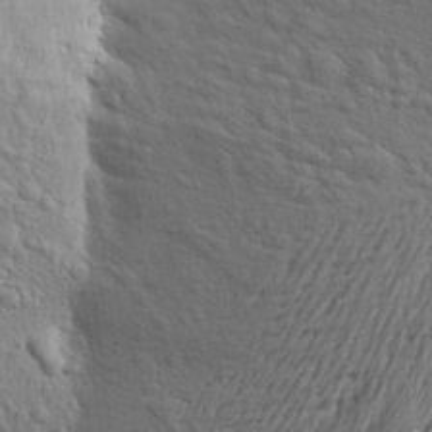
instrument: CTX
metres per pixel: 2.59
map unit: Aa
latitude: 24.2144
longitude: -146.9703
